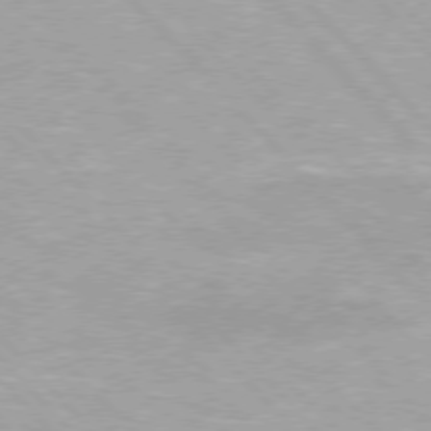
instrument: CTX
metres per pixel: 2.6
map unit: Hpe
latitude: 76.0444
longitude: -156.0822
